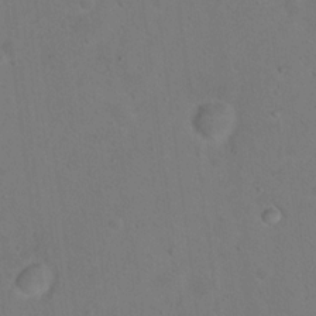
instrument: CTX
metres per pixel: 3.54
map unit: Nhu
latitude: 14.1389
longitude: -36.5546
